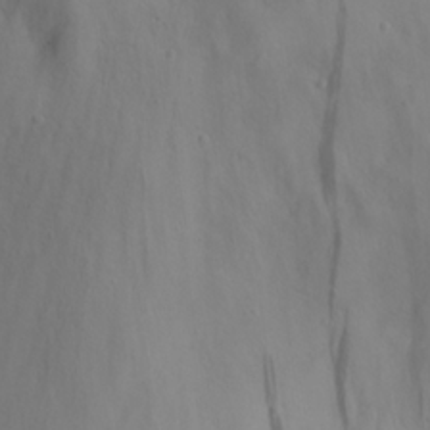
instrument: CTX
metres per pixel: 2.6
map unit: eHh
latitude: 23.6883
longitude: -66.7813
